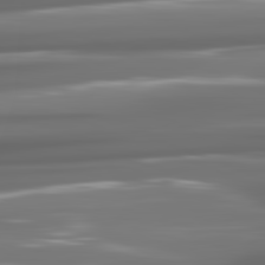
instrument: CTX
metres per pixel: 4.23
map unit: lApd
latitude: 81.6883
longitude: -136.2901
